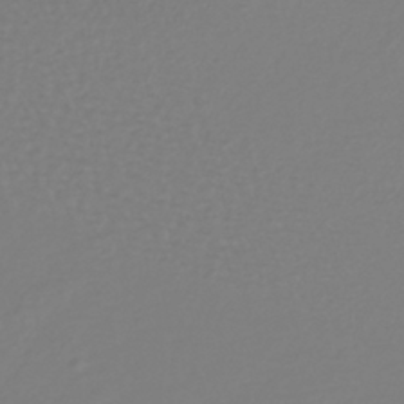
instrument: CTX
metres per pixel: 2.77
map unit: lHb
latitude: -38.5196
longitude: 63.0108
